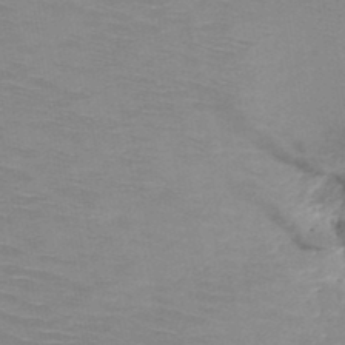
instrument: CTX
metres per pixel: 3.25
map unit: HNb
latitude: -48.0094
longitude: -44.8380
